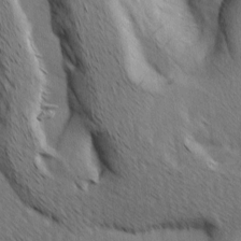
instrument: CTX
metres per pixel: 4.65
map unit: Ave
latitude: 8.3090
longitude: -105.7828
